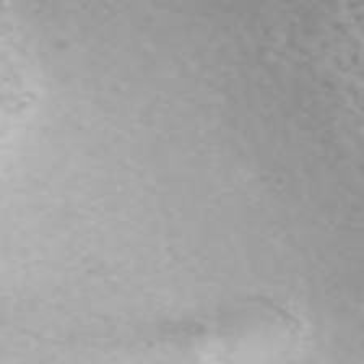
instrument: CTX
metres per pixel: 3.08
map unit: ANa
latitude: 44.7057
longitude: 22.2551
